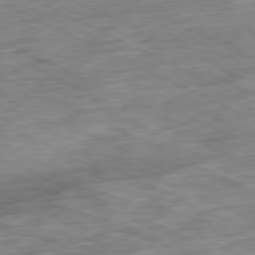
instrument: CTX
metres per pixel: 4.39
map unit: Ap
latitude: -80.8219
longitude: -91.4615
